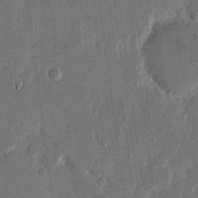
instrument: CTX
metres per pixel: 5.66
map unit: eHh
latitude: 13.2915
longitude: -68.7057
